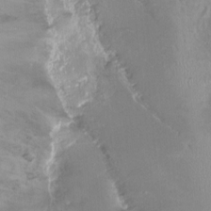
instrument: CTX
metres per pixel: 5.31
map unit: Ht
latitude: -14.5763
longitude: -43.8583
